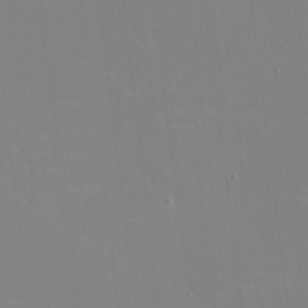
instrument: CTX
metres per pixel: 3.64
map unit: eHh
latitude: -4.2550
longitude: -83.3103
